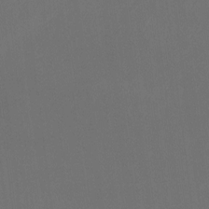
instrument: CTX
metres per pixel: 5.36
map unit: Htu
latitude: -13.5777
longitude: -48.8947
